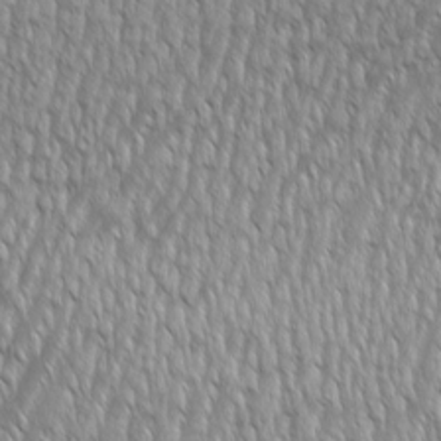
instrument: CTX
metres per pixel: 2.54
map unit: Aa
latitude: 9.0459
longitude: -130.1200
